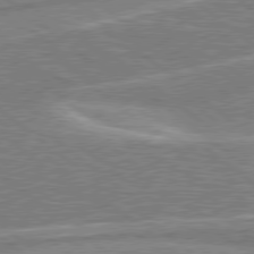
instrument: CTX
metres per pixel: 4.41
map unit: lApd
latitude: 78.8380
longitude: -158.4034
